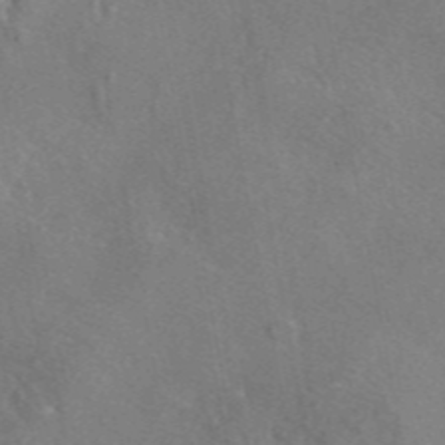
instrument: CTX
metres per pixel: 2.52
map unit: eAb
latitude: 46.9325
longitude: 110.8597
